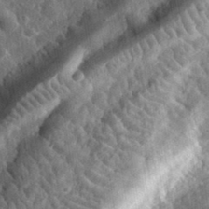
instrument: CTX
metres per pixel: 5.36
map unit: eHh
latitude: 33.6127
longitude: -79.6505
